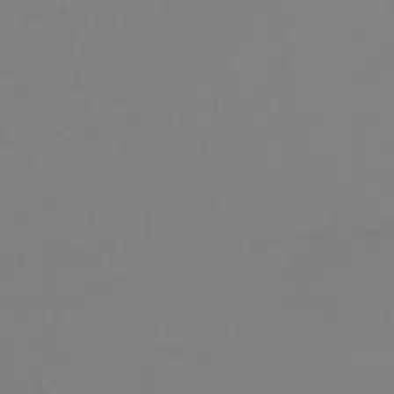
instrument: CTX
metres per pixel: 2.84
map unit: lHb
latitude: -42.4817
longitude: 75.6911
